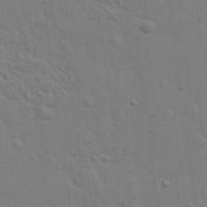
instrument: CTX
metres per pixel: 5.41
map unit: eHh
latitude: 25.9528
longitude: -81.5749
